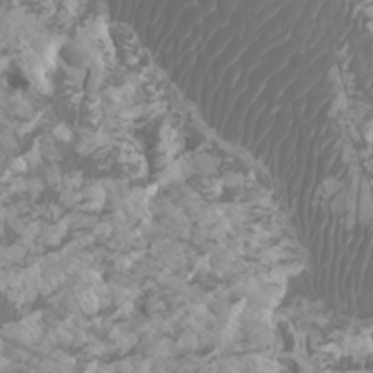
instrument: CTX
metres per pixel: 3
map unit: Htu
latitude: -5.3887
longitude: -73.8773
